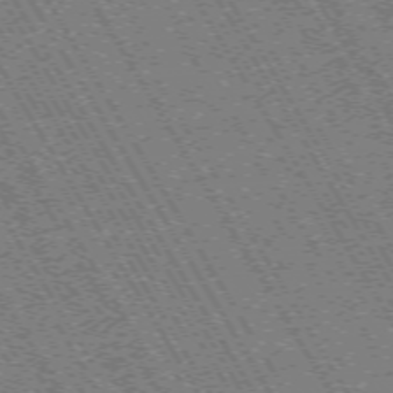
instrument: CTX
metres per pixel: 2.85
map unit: Hpe
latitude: -70.7841
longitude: 10.8597
